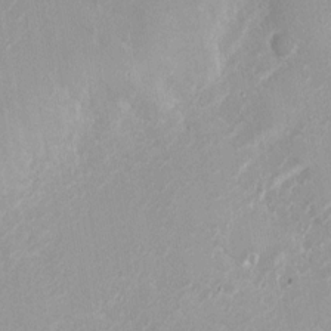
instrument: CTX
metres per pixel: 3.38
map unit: Ht
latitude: -0.8597
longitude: -45.3859
